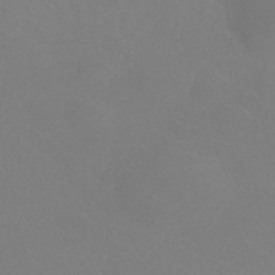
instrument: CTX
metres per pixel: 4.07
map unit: HNhu
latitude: -41.7666
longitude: 93.9556
